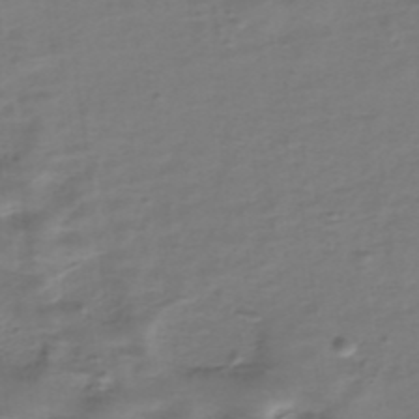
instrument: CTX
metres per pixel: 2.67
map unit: eHh
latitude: -40.2172
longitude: -29.3481
